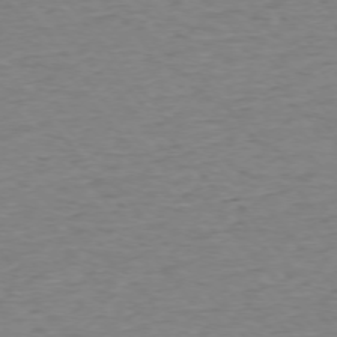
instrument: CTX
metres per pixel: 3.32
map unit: Ap
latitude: -75.4266
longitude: -88.6680
